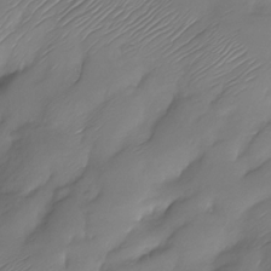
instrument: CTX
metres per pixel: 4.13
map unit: Nhu
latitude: -28.5196
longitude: -59.8583
